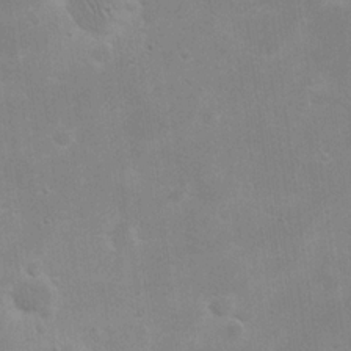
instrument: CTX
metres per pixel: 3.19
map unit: eHh
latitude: 20.3468
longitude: -69.6883
